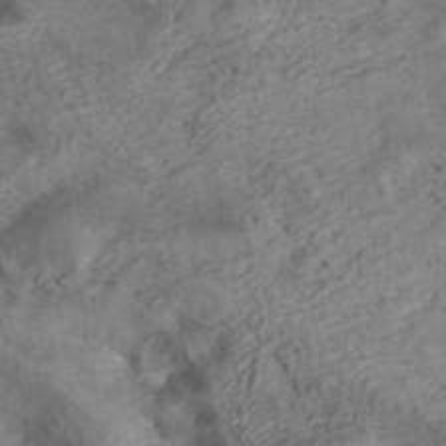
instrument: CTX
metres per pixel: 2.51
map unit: ANa
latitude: 41.8205
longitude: 15.9556
